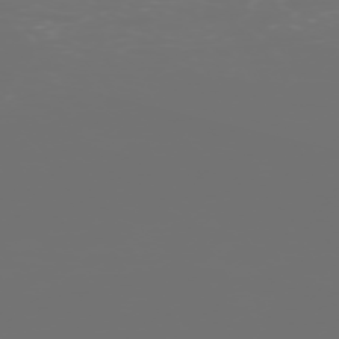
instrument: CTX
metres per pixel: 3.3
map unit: Hpe
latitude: -73.2943
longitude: 4.1605
